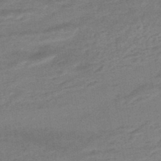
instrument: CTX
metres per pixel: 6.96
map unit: HNhu
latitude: -46.1417
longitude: 91.1620
